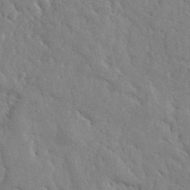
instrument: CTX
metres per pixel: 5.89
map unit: lHvf
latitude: 35.9150
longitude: -86.9702
